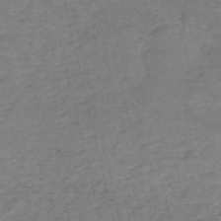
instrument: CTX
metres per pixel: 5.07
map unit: HNb
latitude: -54.4440
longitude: -46.6680
